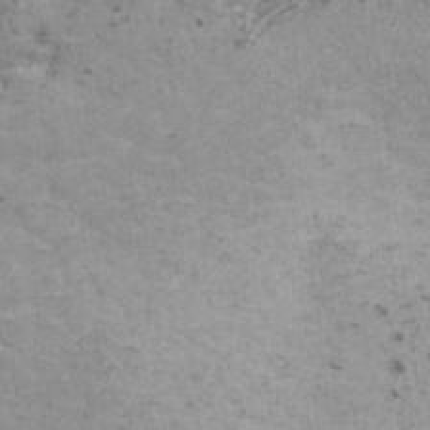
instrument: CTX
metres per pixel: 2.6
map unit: HNhu
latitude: 1.4237
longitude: 2.9163
